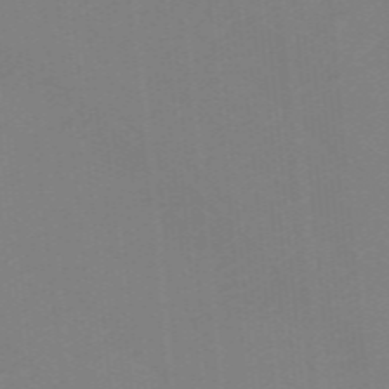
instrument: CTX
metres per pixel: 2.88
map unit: lHb
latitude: -48.2929
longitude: 83.7855
